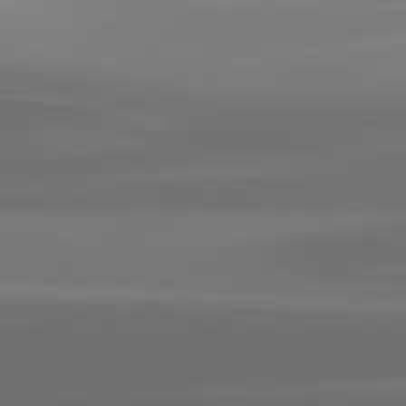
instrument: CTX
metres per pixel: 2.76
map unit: lApd
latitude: 83.0836
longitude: -135.9717
